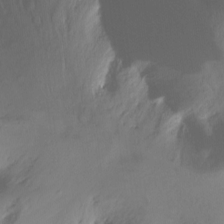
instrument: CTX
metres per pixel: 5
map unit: Nhu
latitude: -12.8030
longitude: -60.7813
